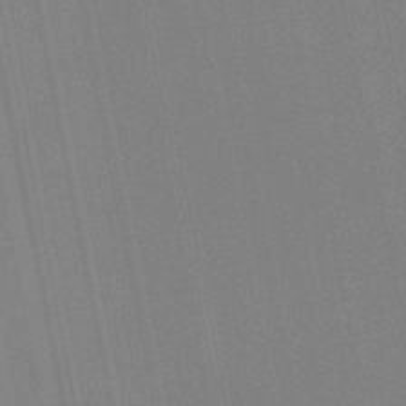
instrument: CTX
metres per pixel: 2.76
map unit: lHb
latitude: -46.9164
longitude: 78.0283
